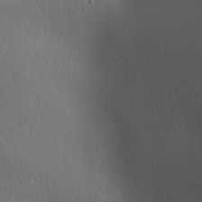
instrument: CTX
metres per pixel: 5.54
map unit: lAa
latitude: 1.5560
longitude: -115.6882
